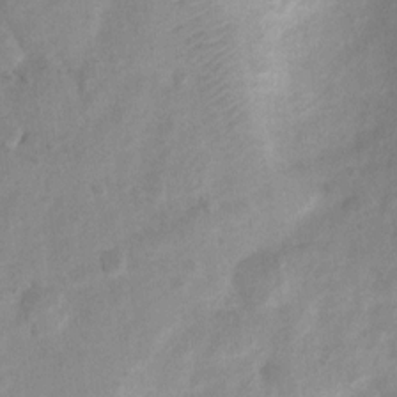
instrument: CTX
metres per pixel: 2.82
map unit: Nhu
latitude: 7.4993
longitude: -23.0080
